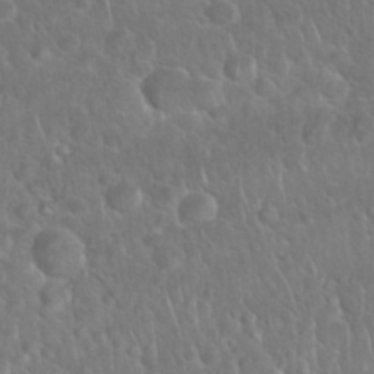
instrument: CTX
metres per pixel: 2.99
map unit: Nhu
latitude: 27.4615
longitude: -62.4790
